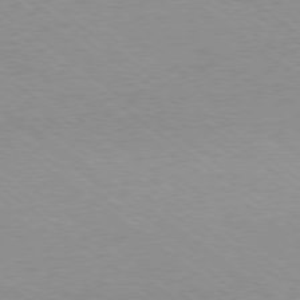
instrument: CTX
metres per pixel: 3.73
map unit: Hpe
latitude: -79.1998
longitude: 8.4818
